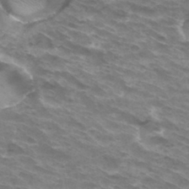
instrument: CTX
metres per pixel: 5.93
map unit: Hto
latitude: 33.1970
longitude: -42.4034
